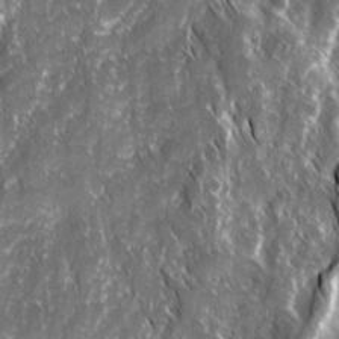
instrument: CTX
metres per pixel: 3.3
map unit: Ave
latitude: 15.0837
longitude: -134.0633
